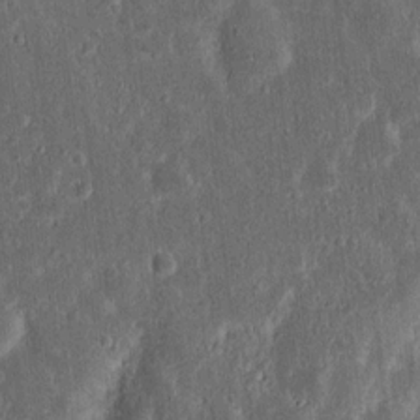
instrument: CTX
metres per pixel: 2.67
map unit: Nhu
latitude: 13.5560
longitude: -73.9339
